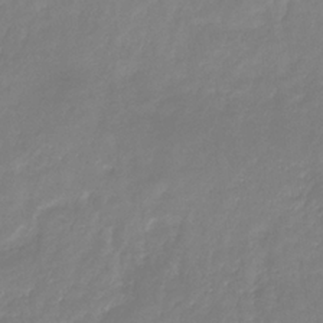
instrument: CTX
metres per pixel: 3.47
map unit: eHb
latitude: -30.5951
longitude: 72.9919
